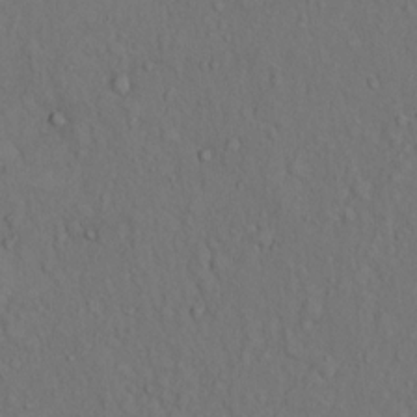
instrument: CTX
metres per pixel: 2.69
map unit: Hto
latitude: 14.5168
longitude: -61.9339
